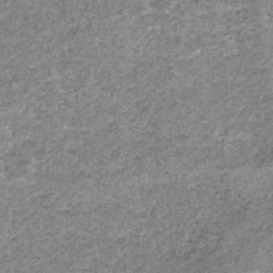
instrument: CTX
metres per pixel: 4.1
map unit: lHb
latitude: -37.7099
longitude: 65.6911
